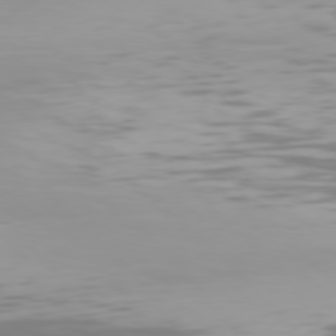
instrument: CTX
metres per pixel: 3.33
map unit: Hpe
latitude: 76.3845
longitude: -133.7450
